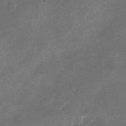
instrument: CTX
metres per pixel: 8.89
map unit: Nhu
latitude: -23.7100
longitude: -69.9906
